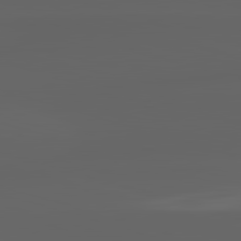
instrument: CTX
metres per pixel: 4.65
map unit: lApd
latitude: 82.8757
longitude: -133.8583
